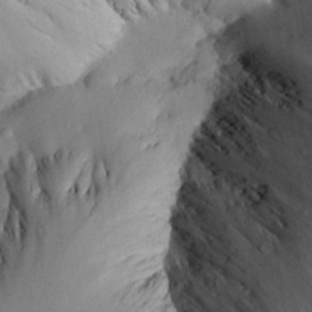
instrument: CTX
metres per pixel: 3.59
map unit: Aa
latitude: 30.5168
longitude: -133.7450
